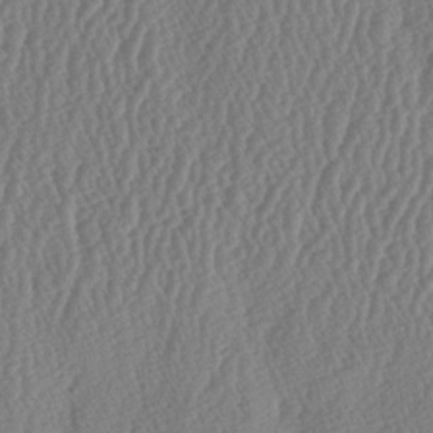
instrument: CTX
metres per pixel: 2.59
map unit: lAa
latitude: -6.6707
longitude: -130.1389
